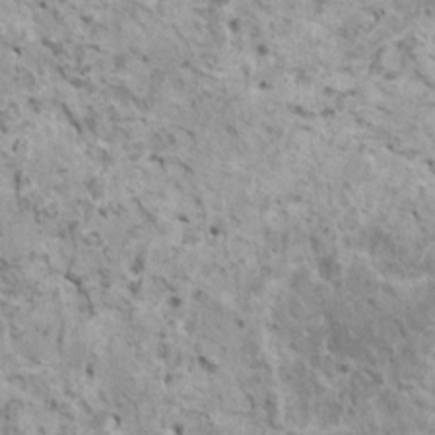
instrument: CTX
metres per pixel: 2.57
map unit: HNhu
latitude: 3.2537
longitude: 5.1431
